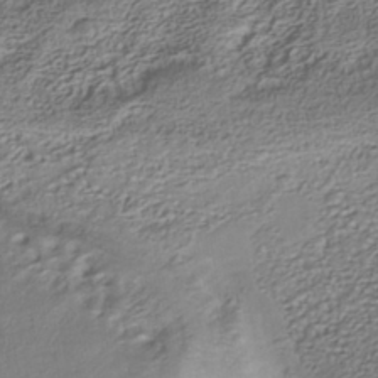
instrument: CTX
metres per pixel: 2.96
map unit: Nhe
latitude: -40.6896
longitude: -110.7246
